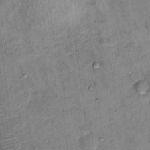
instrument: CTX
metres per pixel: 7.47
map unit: Nhu
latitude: 15.3104
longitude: -31.8395
